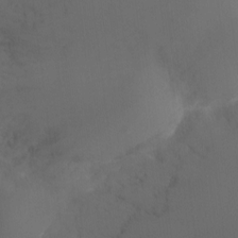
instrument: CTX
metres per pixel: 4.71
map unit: Ht
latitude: -9.4832
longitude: -24.6490
